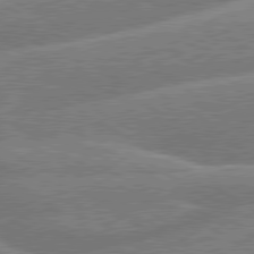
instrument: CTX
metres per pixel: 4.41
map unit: lApd
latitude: 79.7639
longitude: -131.9528
